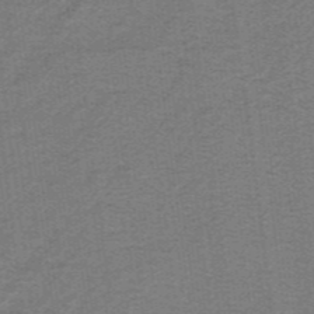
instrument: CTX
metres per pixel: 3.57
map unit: lHb
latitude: -41.7477
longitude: 54.7085
